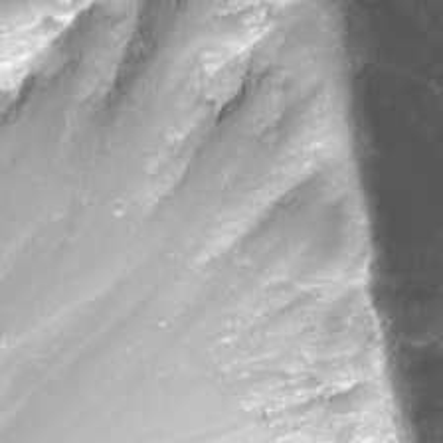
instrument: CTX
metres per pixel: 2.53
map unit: Nhu
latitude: -12.4440
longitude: -61.2348
